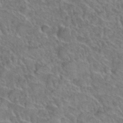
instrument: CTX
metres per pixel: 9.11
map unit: Hto
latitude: 35.8961
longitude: -47.5560
